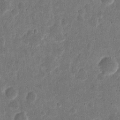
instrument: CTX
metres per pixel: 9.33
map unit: eHh
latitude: 6.8002
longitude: -71.1781
